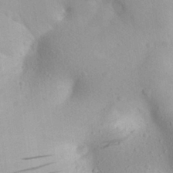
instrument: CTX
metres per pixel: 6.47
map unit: Aa
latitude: 27.2159
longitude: -142.8947
